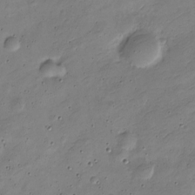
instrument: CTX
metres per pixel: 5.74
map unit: Nve
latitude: -25.7855
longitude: 106.2740
